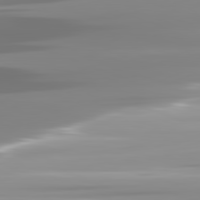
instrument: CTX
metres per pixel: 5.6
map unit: lApd
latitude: 81.8394
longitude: -139.4804
